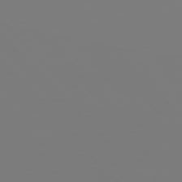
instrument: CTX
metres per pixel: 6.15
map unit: Hpe
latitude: 76.8758
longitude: -161.1781
